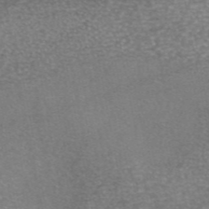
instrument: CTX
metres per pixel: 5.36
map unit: eAb
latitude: 46.0633
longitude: 104.5762
